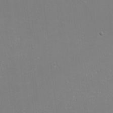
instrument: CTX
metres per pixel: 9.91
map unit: eHh
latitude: -6.3684
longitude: -83.5749
